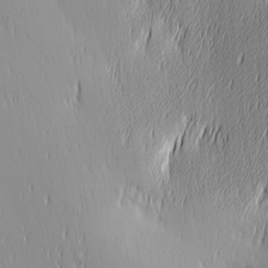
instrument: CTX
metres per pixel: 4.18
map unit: Ave
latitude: 2.9513
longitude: -113.5182
